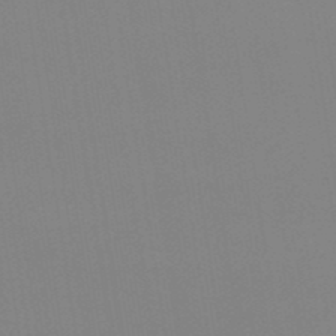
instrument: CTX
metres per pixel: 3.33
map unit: eHb
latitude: -49.4455
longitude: 67.5777
